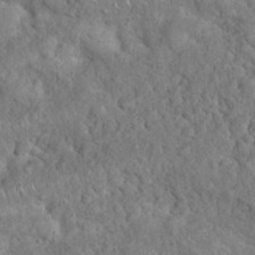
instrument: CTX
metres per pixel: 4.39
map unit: Nhu
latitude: 22.9325
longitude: -66.9135
